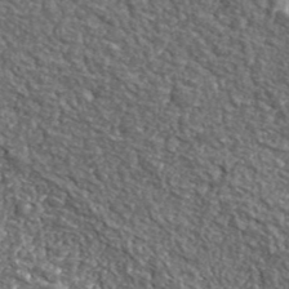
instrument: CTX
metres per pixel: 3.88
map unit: eHh
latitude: 42.4790
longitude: -90.4412
